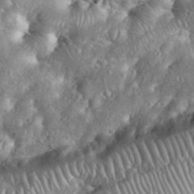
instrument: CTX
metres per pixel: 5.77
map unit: eHh
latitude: 38.5735
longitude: -57.2348
